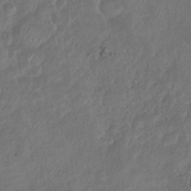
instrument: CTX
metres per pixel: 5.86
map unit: Nhu
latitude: -29.9178
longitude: -63.0081
